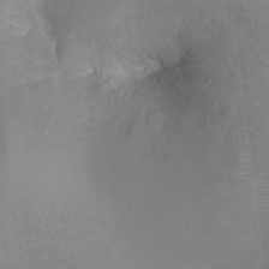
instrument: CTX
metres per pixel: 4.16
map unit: Ht
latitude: -7.8989
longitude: -35.5371
